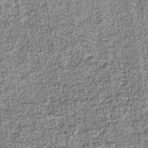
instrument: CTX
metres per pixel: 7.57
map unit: lHb
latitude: -36.8219
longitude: 64.6708
